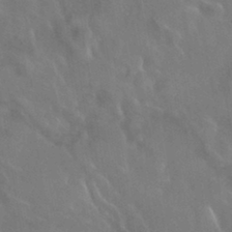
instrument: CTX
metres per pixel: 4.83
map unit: HNhu
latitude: -40.8975
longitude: 97.3510
